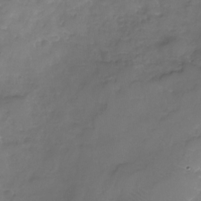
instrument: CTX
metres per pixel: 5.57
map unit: Nhe
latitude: -32.8219
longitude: -93.9339
